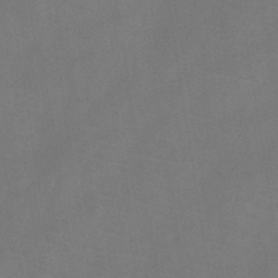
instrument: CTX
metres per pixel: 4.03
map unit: HNb
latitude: -44.7085
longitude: -39.2537
